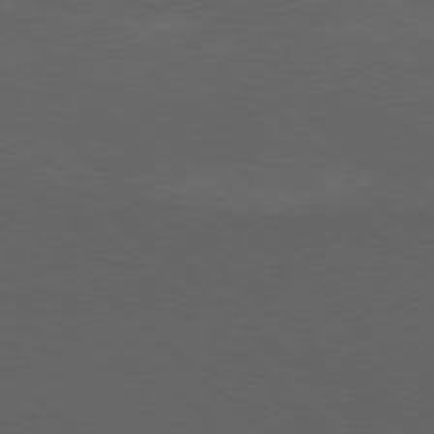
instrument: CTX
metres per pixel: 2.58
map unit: Ap
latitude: -77.8800
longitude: -68.3845
